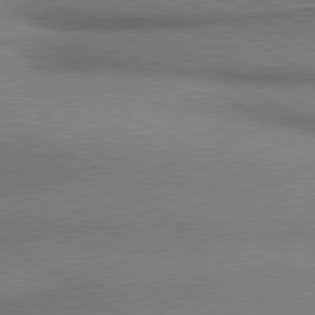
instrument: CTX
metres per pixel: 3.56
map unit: lApd
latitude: 80.3089
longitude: 164.8408
